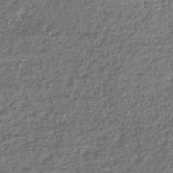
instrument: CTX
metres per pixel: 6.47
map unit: lHb
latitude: -41.2754
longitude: 69.8611
